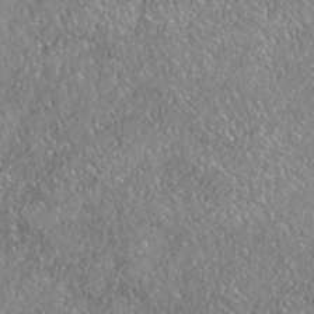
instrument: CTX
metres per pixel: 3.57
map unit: Nhe
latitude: -38.3684
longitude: 137.7666
